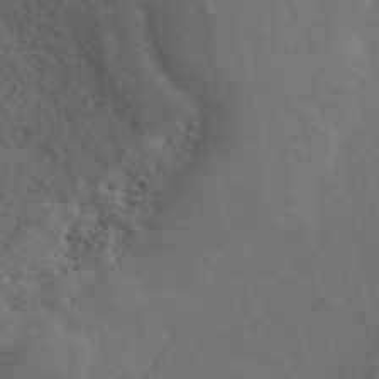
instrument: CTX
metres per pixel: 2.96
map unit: ANa
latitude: 50.0255
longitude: -81.8394
